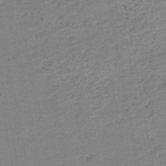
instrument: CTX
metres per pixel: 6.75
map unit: HNb
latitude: -51.6155
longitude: -53.0081
